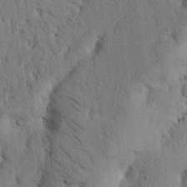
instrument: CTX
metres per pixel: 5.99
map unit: Nhu
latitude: 20.7813
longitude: -76.3089
